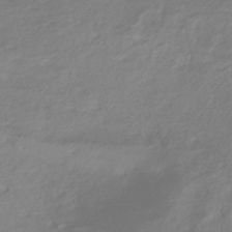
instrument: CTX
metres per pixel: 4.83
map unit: HNhu
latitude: -41.9556
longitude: 92.0283
